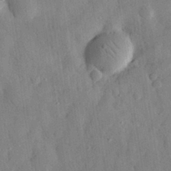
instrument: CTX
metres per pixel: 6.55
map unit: eHh
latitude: 30.1578
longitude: -76.1200
